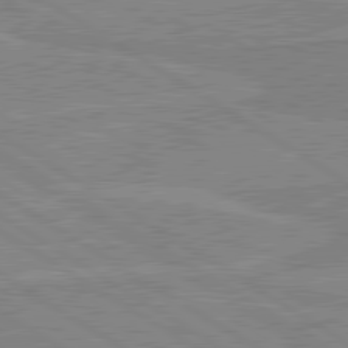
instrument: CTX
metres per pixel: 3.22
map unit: lApd
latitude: 80.2711
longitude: 169.9178
